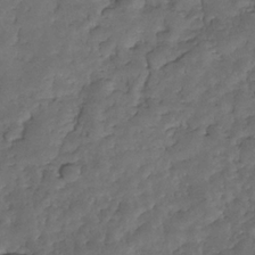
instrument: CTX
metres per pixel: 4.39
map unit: Nhe
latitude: -34.8975
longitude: -143.3671
